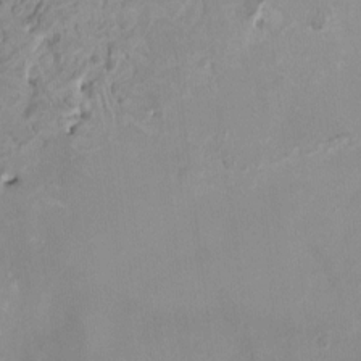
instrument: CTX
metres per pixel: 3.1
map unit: HNhu
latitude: -1.9179
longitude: -7.4804
